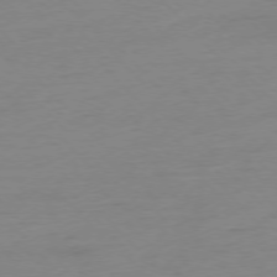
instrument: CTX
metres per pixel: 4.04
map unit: Hpe
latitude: -76.8408
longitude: -14.4412
